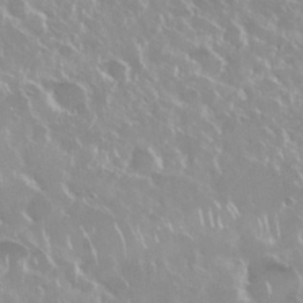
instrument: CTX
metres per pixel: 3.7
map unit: Nhu
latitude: 28.7057
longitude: -61.2348
